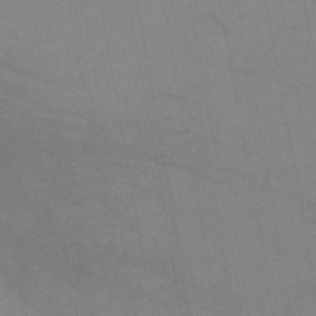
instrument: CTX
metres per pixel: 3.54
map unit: lHb
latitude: -45.7289
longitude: 72.9164
